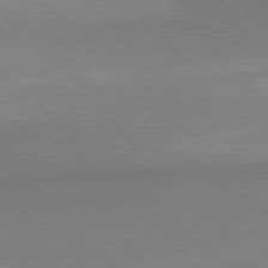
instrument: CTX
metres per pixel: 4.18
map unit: lApd
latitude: 81.3859
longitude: 158.3495
